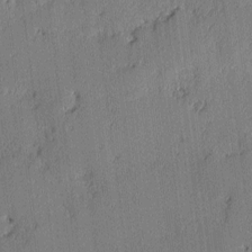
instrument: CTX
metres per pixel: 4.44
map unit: lAvf
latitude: -2.3684
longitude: -107.8394
